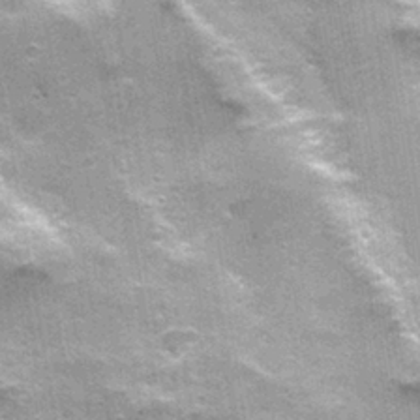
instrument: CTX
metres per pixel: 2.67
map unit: Nhu
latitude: 2.0255
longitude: -17.3292
